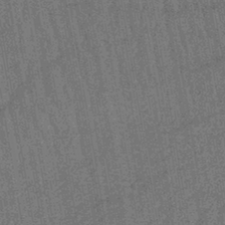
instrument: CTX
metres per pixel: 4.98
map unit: lHb
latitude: -43.2753
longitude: 65.4833
